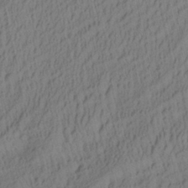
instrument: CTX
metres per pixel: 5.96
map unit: Aa
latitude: 27.5938
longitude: -137.4805
